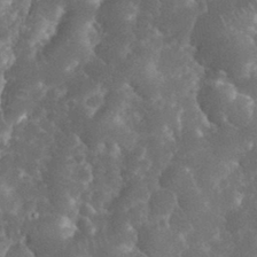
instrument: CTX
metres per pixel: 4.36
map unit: eHh
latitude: 34.6490
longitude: -64.2711
